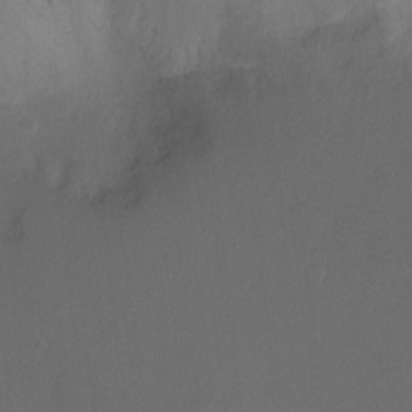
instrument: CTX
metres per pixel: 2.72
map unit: Ht
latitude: -10.6896
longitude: -34.1200
